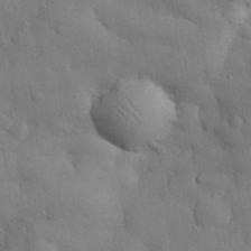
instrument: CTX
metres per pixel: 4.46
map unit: eHh
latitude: 28.9136
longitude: -75.7072
